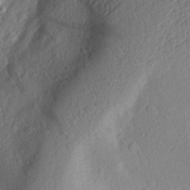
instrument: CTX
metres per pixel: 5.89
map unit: Aa
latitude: 25.6693
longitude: -146.1956
